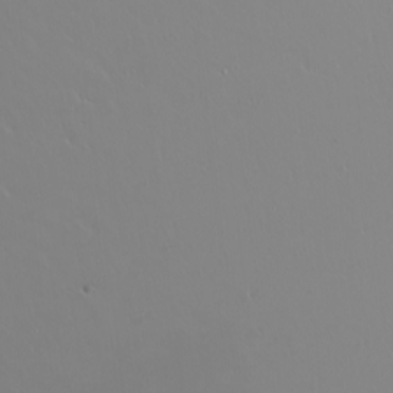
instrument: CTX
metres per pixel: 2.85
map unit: Nhu
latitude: -5.1053
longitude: -90.9325
